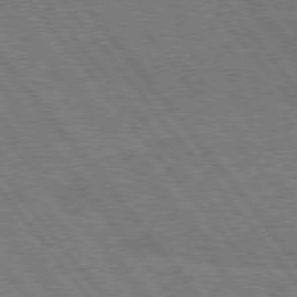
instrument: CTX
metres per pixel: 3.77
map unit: Hpe
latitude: 75.4993
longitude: -149.8394
